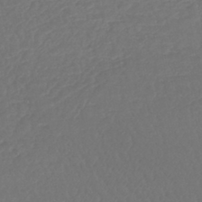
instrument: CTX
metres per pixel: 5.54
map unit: lHb
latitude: -43.0864
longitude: 68.9163
